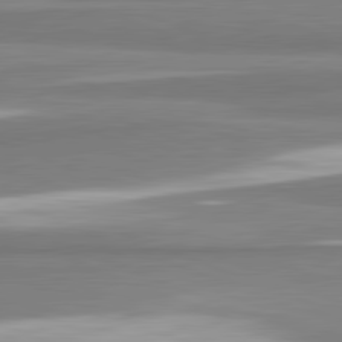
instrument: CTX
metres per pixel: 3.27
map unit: lApd
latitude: 82.1199
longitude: 173.1431
